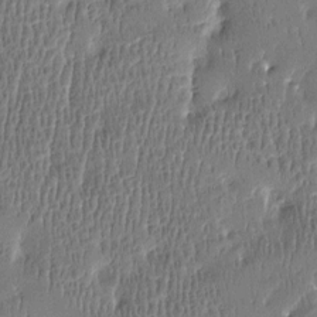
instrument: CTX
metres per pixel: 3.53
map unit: Htu
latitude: -4.5007
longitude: 176.1228
